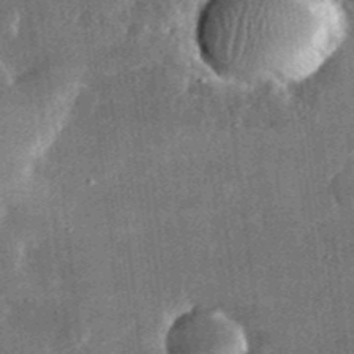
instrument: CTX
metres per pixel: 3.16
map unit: lHvf
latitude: 31.5183
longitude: -90.3089
